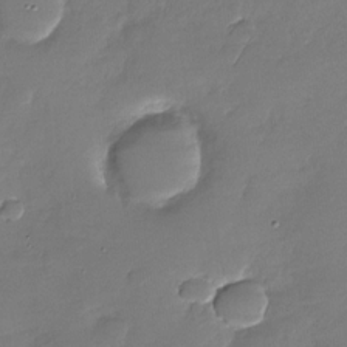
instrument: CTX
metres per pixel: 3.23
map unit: Nhu
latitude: -29.0109
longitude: -60.6868
